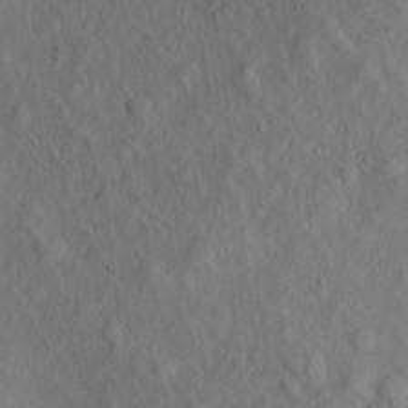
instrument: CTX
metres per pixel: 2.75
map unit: eHh
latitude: 5.1592
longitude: -73.3671
